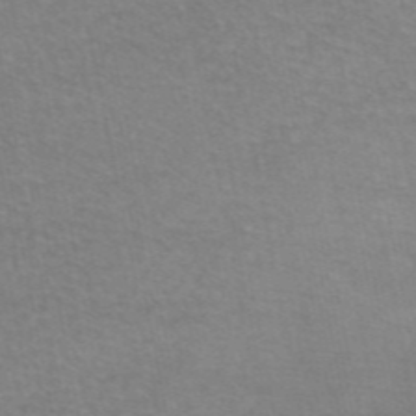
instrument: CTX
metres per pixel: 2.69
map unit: eAb
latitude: 46.0444
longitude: 102.0661
